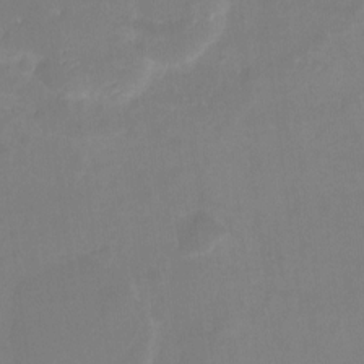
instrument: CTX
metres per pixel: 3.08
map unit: Hto
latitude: -8.9731
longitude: -46.7813
